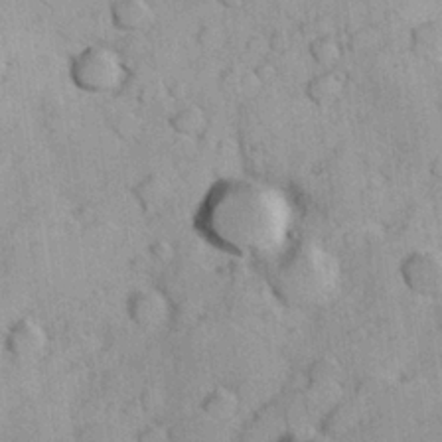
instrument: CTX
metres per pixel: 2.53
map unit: Hve
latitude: 24.0255
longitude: 147.8989
